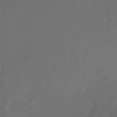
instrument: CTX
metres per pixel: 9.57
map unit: Nhu
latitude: -7.8800
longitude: -94.2334
